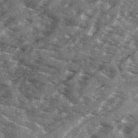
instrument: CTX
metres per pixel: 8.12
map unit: Ave
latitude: 18.8002
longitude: -130.2901
